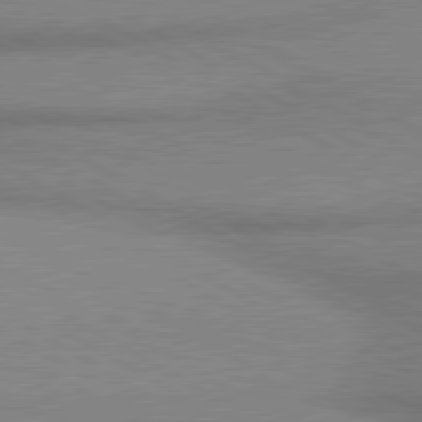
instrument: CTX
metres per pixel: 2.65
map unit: lApd
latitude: 80.2145
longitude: 166.2173
